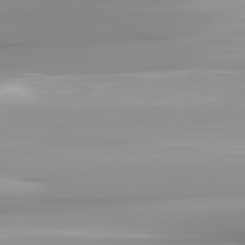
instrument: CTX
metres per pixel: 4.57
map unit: lApd
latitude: 82.1955
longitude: -138.9514
